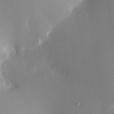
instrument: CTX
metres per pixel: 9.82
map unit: HNhu
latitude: 9.4804
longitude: 15.8423
